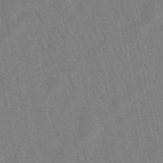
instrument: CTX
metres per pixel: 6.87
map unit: lHb
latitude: -49.5022
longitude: 72.0472
